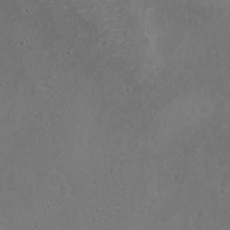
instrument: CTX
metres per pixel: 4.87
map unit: eHh
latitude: 2.5545
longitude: -78.5357
